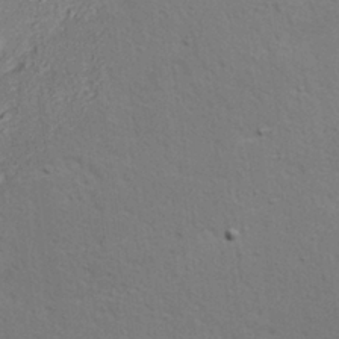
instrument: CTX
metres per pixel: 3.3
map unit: Hve
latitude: 23.7638
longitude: -97.9339
